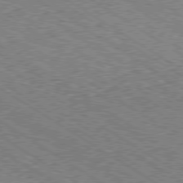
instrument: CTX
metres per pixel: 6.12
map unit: Ap
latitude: -80.0850
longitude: -51.7071
